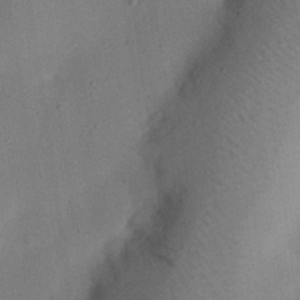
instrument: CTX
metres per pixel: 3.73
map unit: eHh
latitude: 25.3670
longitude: -70.4601
